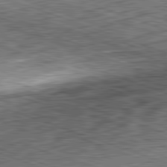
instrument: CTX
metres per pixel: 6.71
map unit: Hpe
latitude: -82.6140
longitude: 8.3495
